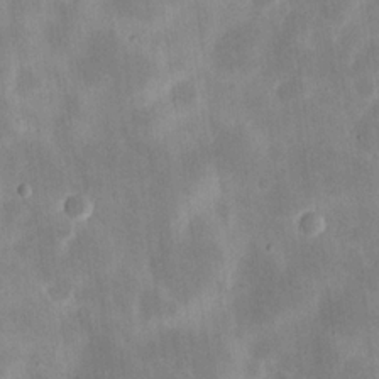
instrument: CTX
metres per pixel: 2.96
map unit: eHh
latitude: 20.6869
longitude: -70.4601
